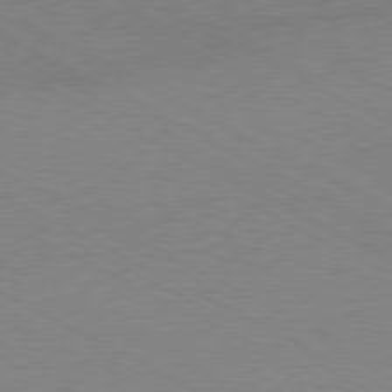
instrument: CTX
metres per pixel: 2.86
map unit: Hpe
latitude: -80.8975
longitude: 12.8786
